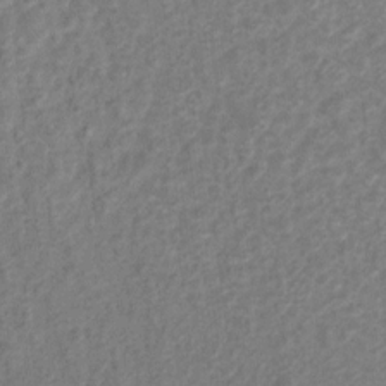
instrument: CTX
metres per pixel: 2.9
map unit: Hto
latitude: 6.9136
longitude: -31.6694
